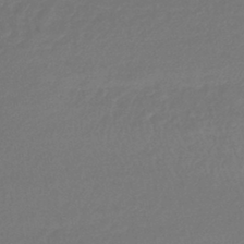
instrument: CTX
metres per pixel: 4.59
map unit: lHb
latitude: -42.6140
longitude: 69.0675
